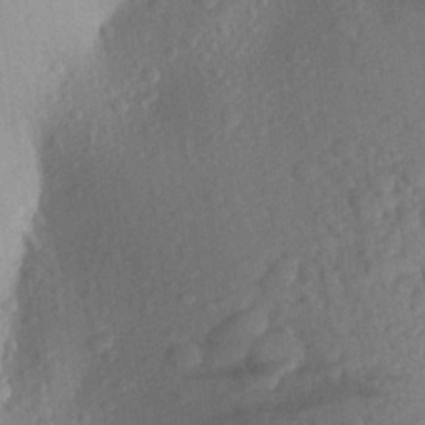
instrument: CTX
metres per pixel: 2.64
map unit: Aa
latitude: 26.8947
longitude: -145.2537
